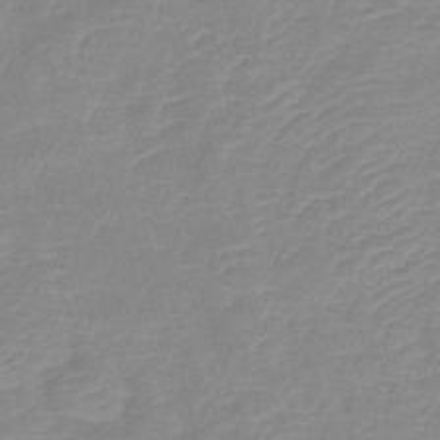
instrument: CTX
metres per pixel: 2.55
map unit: lHb
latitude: -40.2928
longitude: 76.0472
